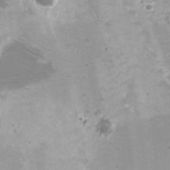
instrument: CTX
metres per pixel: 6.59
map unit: Nhu
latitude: -10.7274
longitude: -75.0836
